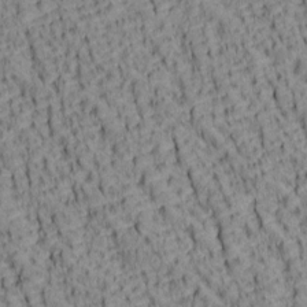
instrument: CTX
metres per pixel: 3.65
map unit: lAa
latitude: 6.9892
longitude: -115.4804
